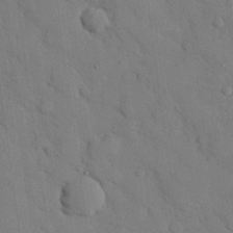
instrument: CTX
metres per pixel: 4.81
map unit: eHh
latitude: 26.3656
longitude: -77.5371
